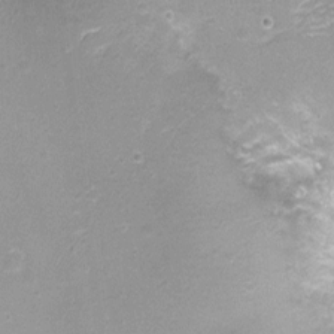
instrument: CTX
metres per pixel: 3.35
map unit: Nhu
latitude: 2.3845
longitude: -17.4804
